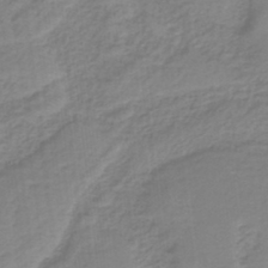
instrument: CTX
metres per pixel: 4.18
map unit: HNb
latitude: -37.4832
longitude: 55.5399
